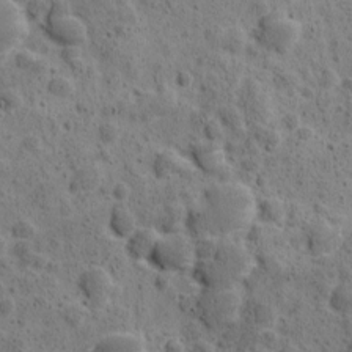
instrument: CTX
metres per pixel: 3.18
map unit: Ave
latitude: 11.2348
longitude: -105.9528
